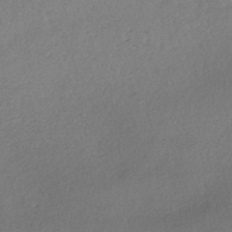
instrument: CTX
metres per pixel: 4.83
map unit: lHb
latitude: -45.4077
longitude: 58.6329
